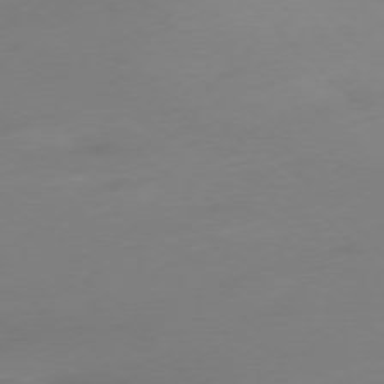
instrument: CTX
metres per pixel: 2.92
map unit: Ap
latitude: -77.1620
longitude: -67.8961
